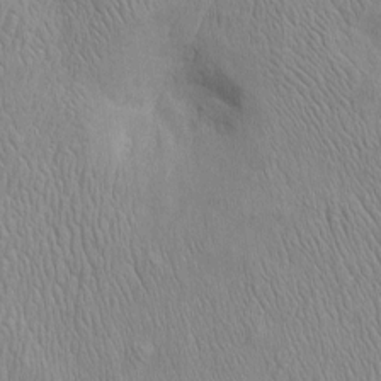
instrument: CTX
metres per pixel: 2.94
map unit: Htu
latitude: -3.0486
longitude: 156.9542
